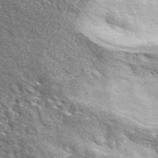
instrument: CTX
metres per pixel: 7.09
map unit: ANa
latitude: 40.1388
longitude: -90.7435
